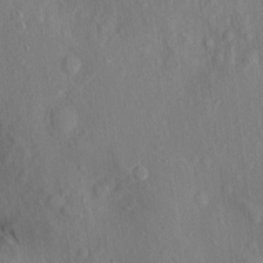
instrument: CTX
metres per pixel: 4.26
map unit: eHh
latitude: 5.0458
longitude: -73.4805
